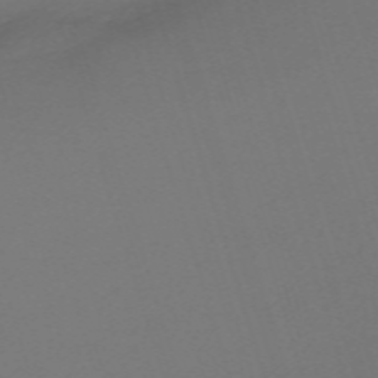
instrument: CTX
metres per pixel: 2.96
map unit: eHh
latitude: -62.4818
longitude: 51.2187
